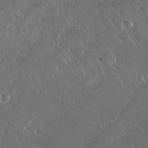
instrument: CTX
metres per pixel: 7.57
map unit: Hto
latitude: 19.7071
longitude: -57.7638
